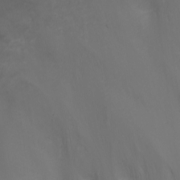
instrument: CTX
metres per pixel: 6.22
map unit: Nhu
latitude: -1.5966
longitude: -74.8947
